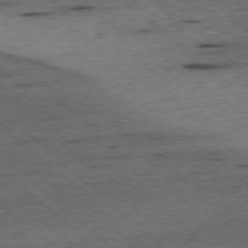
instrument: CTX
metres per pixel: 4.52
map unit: Ap
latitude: -77.4454
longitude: -86.1200
